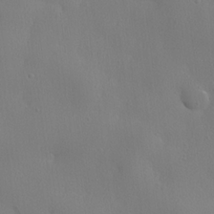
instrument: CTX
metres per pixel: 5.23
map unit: lHvf
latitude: 21.7261
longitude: 142.0472
